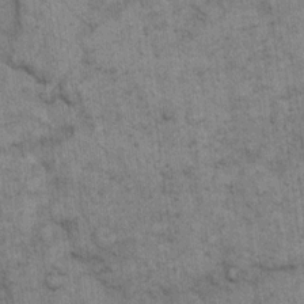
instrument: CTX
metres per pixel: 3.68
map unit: eHh
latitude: 15.2159
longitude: -65.6883
